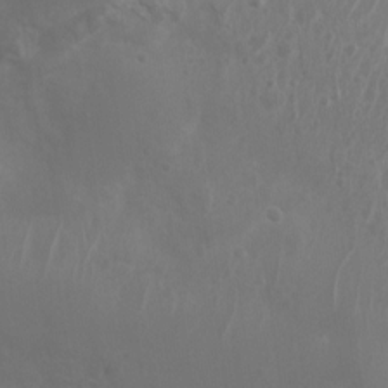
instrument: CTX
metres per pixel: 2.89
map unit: Nhu
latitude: 6.4034
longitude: -19.3859
